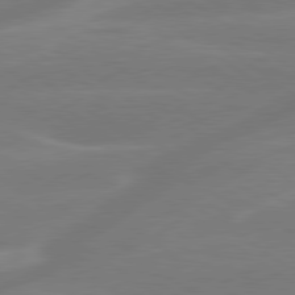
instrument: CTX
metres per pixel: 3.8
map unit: lApd
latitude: 79.5938
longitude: -142.0255
